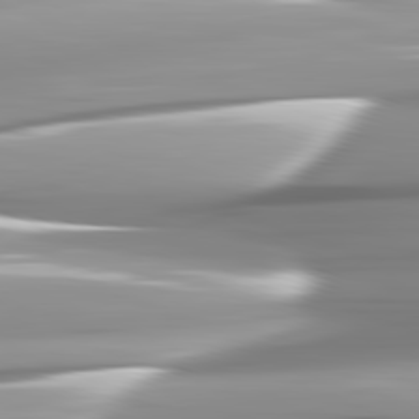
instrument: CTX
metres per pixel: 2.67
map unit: lApd
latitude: 82.3089
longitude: -143.4616
